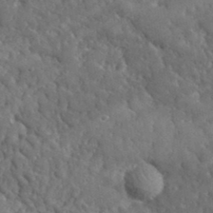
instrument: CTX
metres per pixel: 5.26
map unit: lHvf
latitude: 35.4048
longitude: -87.1970
